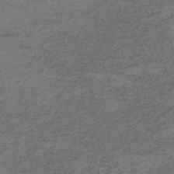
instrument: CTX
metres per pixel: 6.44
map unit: eHh
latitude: -54.5763
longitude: -89.4994
